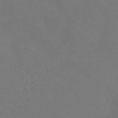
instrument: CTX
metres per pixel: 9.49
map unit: HNhu
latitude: -43.3320
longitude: 94.2361
